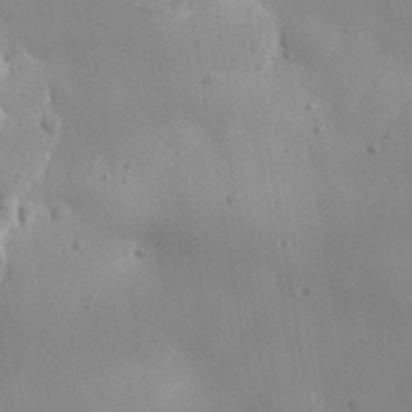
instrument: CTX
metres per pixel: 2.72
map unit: Aa
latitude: 33.1970
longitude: -134.3656
